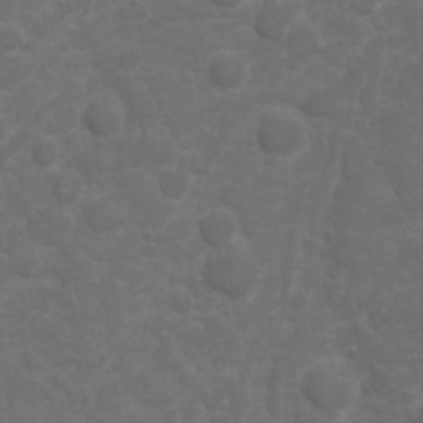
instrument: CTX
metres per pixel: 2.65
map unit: Hto
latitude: 5.1025
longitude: -30.8758
